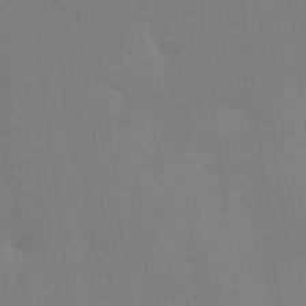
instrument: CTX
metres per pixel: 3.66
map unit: HNhu
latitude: 7.2726
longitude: 15.8234
